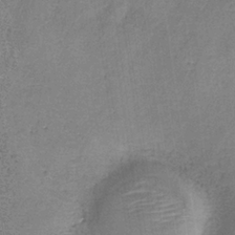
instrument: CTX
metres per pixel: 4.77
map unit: HNb
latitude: -34.3306
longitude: 54.2929
